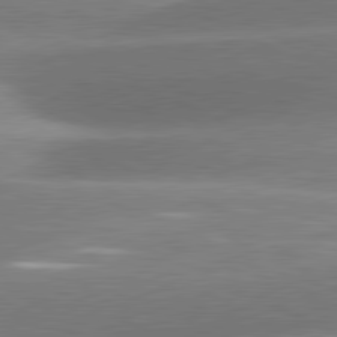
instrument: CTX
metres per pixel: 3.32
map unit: lApd
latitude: 81.3293
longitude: -159.2159
